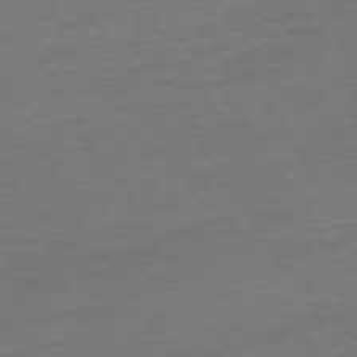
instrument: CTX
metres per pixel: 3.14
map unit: Ap
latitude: -74.0661
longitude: -86.0444
